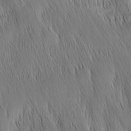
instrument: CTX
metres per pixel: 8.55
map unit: Nhu
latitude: -6.7085
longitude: -152.4223
